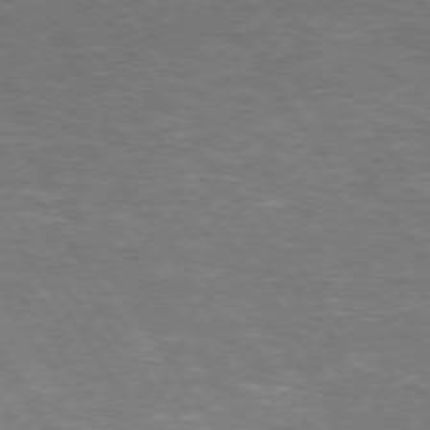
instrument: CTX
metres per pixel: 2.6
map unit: Hpe
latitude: 73.4238
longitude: -125.4993
